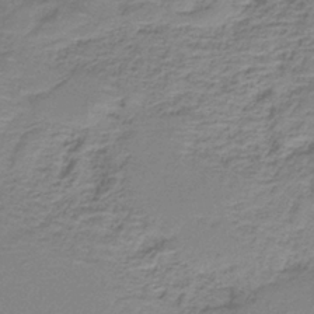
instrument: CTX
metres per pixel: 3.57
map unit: HNb
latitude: -34.8597
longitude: 53.6155
